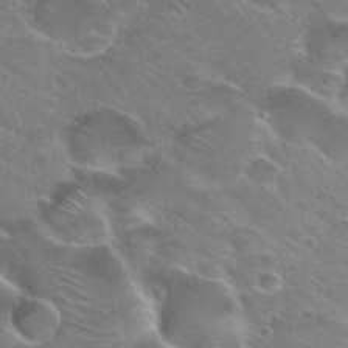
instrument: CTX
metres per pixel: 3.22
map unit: Hto
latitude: 26.7435
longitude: -39.6316
